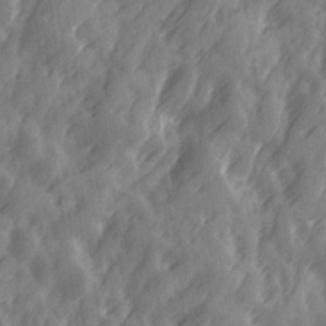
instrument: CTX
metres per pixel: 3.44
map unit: Ave
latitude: 19.4426
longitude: -131.9151
